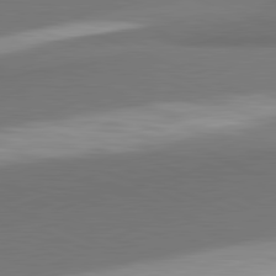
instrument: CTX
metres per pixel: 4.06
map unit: lApd
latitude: 81.7261
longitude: 163.2943
